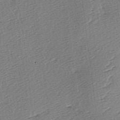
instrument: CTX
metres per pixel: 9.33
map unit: lAa
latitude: -3.1998
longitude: -126.4412
